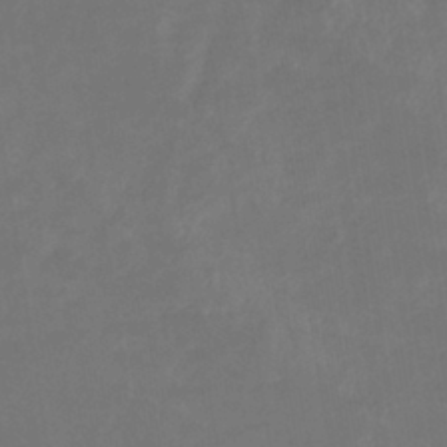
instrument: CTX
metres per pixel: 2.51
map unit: eHb
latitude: -39.5588
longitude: 75.8423
